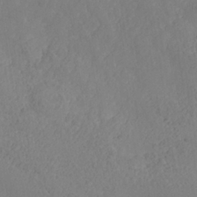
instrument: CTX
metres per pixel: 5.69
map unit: Nhe
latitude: -37.1053
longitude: 139.0487
